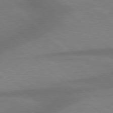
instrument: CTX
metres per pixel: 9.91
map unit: Hpe
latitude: 77.9717
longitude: -157.1403
